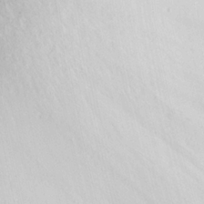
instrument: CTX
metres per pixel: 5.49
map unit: eHh
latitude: 5.1214
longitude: -77.5371
